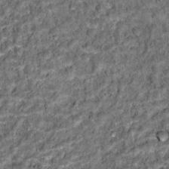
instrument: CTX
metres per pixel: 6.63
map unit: Hto
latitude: 15.3482
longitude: -35.6882
